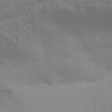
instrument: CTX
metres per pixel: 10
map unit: Aa
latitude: 31.2159
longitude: -135.6694
